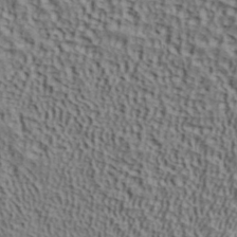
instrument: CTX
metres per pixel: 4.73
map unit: ANa
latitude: 39.5749
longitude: 28.5196
